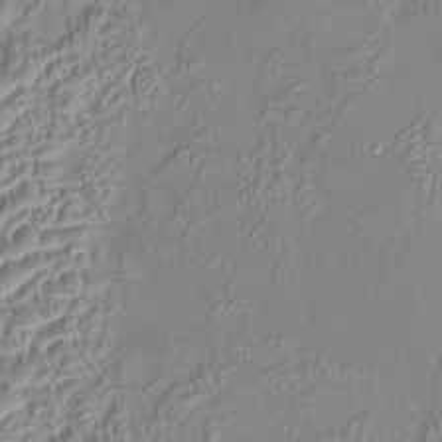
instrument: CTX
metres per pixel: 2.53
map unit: HNhu
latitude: 6.0444
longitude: 9.4076
